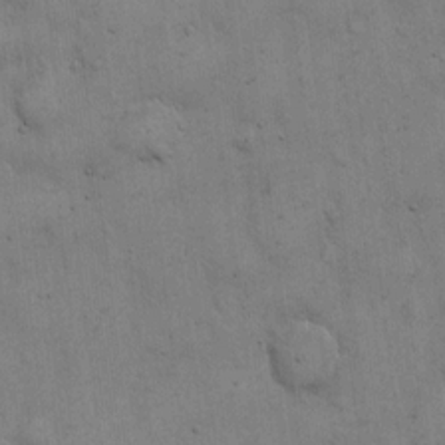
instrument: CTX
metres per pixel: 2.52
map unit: Hto
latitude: 13.9528
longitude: -60.4790
